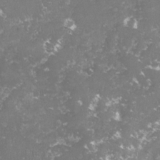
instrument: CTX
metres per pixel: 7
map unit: lHvf
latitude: -15.9556
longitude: -98.6490
